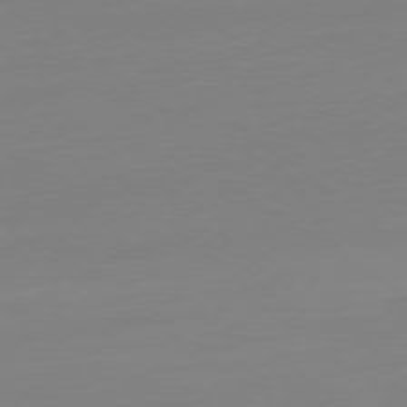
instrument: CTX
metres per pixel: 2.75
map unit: Ap
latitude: -78.3306
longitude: -66.5167
